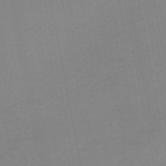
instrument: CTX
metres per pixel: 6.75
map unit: HNb
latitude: -50.5574
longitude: -51.0647
